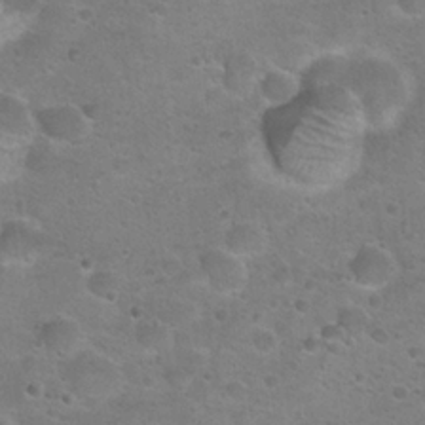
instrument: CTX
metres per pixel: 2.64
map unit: Hto
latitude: 22.5924
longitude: -50.1011
